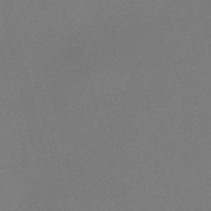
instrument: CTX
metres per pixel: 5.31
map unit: Nve
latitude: -56.2928
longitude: 61.8611
